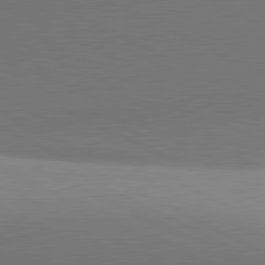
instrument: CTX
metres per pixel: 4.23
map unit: lApd
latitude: 81.1781
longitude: 134.6896
